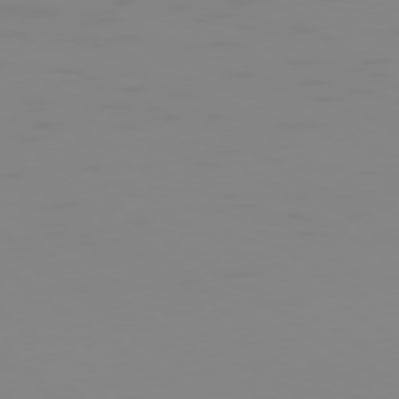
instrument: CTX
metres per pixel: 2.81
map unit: Ap
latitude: -78.5384
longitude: -79.1781
